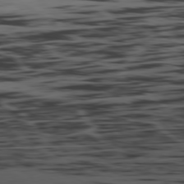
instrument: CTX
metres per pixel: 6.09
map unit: Ap
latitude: -79.3887
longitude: -63.3671
